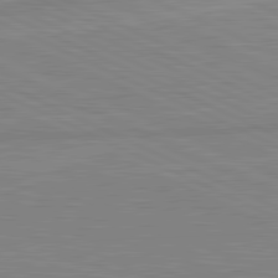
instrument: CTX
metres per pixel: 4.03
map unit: lApd
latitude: 81.7450
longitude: -172.1199
